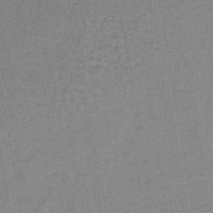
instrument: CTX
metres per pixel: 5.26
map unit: lHb
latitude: -40.6329
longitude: 60.9353
